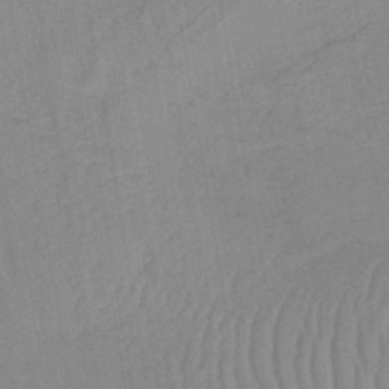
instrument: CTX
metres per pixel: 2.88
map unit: lHb
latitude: -40.9919
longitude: 60.7085
